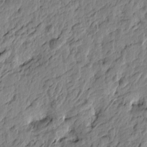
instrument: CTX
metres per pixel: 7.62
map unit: Htu
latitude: -3.4454
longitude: 179.1620
